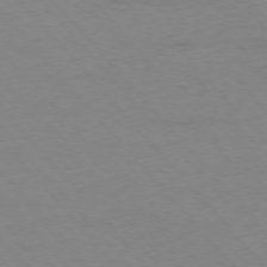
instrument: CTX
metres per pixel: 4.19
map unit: Ap
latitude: -76.5574
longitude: -88.2712
